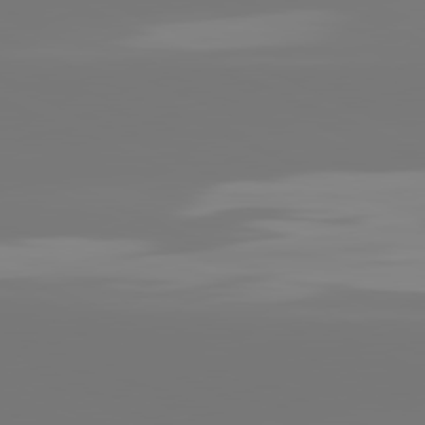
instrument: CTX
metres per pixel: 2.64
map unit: lApd
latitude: 81.4804
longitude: -148.9703
